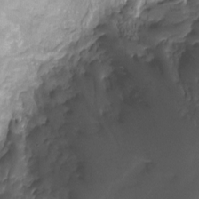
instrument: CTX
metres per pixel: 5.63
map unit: Ht
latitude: -9.7666
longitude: -20.2712
